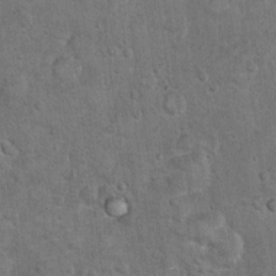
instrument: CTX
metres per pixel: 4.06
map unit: Hto
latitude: 10.6491
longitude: -36.0444
